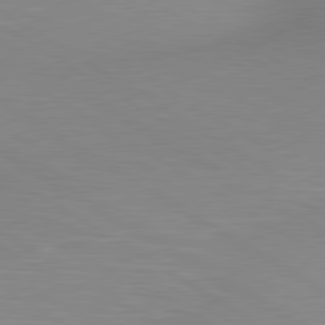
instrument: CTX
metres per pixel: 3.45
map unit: lApd
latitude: 80.2333
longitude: 130.9353
